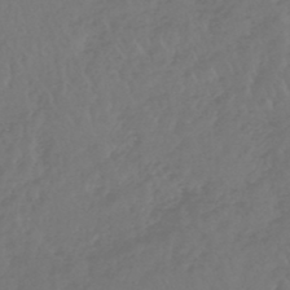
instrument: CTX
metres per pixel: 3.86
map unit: lHb
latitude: -45.3132
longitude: 68.0094
